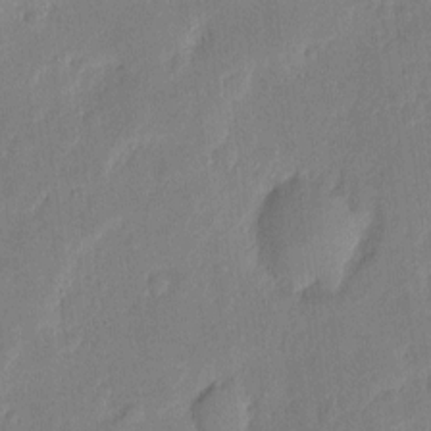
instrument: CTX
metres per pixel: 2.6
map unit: eHh
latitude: 5.1592
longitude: -72.5357
